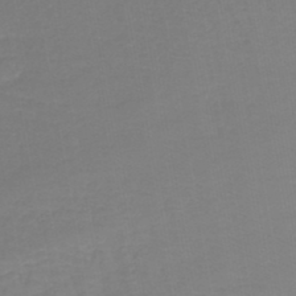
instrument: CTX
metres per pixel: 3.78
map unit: lHb
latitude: -42.9919
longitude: 63.5399
